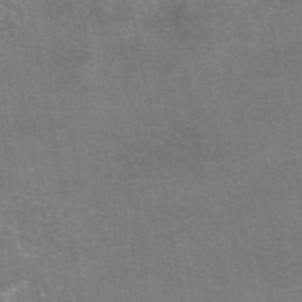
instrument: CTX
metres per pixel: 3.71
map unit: eAb
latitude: 46.5924
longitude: 105.5777
